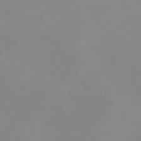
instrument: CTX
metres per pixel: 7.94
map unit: HNhu
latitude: 11.4049
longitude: 11.4454
